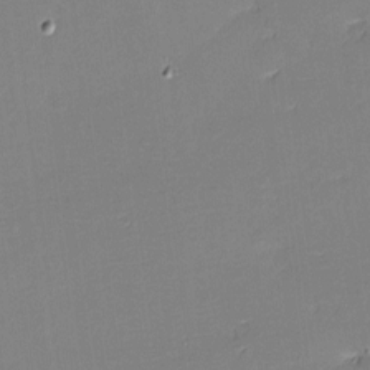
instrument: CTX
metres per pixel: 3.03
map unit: eHh
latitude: -3.4832
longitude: -80.0444
